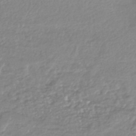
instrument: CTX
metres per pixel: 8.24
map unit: HNhu
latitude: -44.8786
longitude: 96.3306
